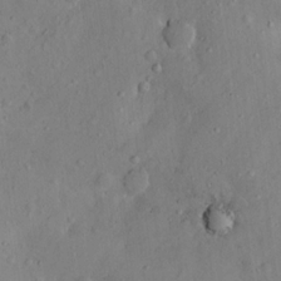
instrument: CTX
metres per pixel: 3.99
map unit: Ht
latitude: 12.5735
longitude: -40.6112
